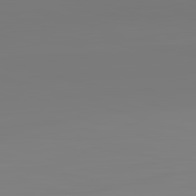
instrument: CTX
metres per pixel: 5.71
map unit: lApd
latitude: 83.1970
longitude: -129.4237
